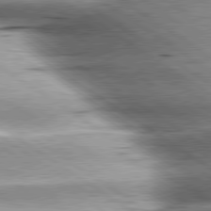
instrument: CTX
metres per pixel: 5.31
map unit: lApd
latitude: 80.1578
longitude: -141.3292
